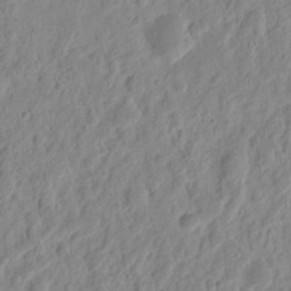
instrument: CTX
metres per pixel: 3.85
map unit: eHh
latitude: 9.7639
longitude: -74.2145
